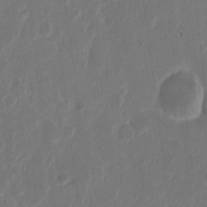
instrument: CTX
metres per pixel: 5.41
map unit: eHh
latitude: 10.5357
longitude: -68.2334
